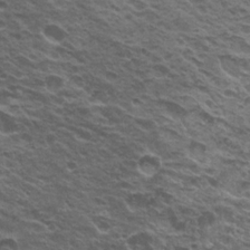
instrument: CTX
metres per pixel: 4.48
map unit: Nhu
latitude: 20.7624
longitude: -31.2537
